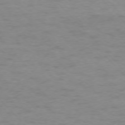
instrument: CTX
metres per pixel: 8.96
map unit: Ap
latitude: -76.3495
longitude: -65.2915
